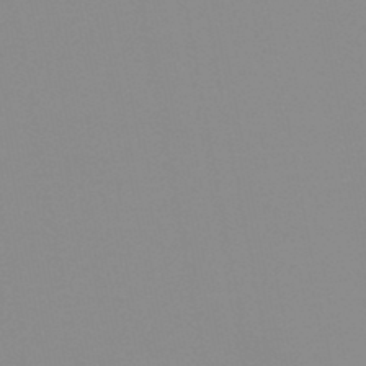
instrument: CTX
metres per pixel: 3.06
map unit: HNb
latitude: -45.1809
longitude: -43.3860
